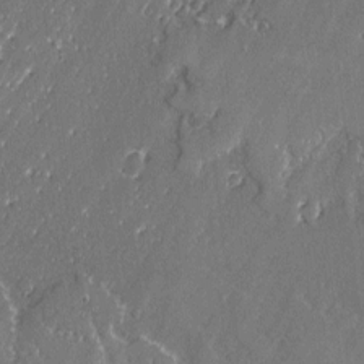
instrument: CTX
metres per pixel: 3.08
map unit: lAvf
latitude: -1.9179
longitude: -107.4426
